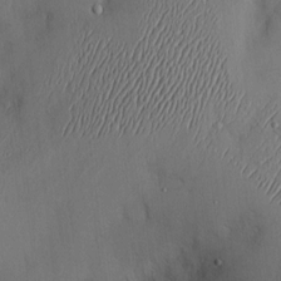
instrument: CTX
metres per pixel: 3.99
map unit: Hve
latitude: -11.1998
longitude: 173.7666
